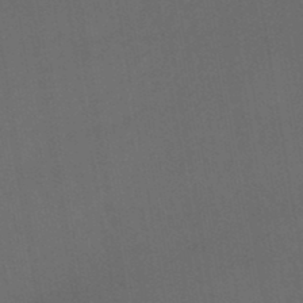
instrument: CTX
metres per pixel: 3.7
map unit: lHb
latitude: -44.8975
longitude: 72.8030
